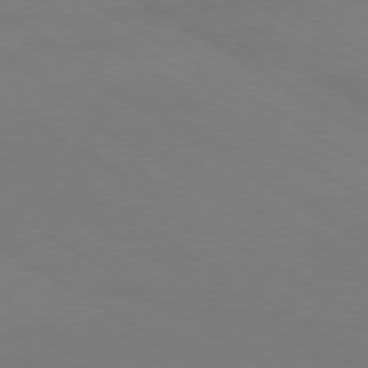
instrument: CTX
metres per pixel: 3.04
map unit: Ap
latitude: -79.8989
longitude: -52.5735
